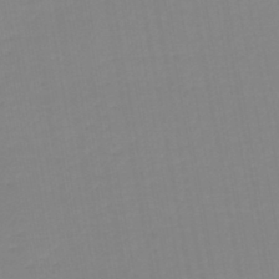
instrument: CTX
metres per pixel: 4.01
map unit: lHb
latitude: -44.7274
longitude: 62.6707
